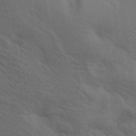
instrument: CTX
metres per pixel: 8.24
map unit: lAa
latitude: 19.7638
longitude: -139.1970
